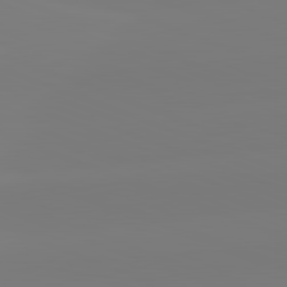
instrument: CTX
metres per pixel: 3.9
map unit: lApd
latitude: 82.1388
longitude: -159.8206
